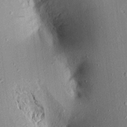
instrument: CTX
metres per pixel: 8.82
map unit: Aa
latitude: 16.6491
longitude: -148.5924
